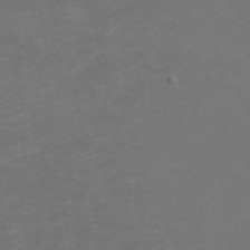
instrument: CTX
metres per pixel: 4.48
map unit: eHh
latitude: -1.2943
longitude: -78.8569
